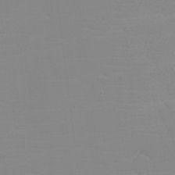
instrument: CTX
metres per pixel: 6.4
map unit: eHh
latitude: -5.9178
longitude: -86.7813
